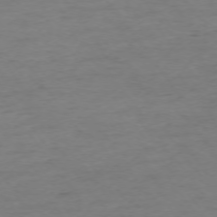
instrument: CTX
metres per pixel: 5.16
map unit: Ap
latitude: -74.9353
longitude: -84.9514
